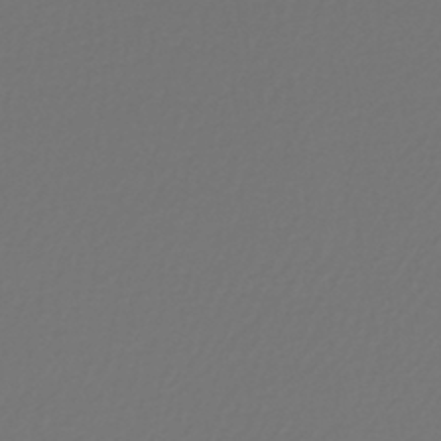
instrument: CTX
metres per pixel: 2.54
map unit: lHb
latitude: -43.1242
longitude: 72.2550
